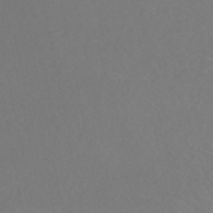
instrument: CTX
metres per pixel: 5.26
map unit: HNhu
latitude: -48.2929
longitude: 103.2187
